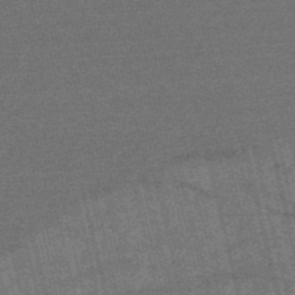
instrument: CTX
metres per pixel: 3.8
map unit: HNb
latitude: -53.4832
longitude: -43.0647
